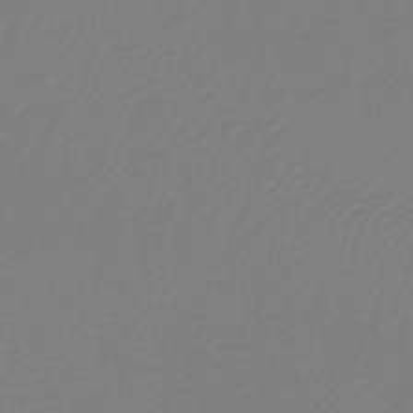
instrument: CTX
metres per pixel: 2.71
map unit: lHb
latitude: -46.4251
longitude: 65.3132
